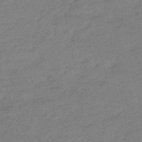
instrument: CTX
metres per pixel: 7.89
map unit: eHb
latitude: -48.5007
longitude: 86.2551
